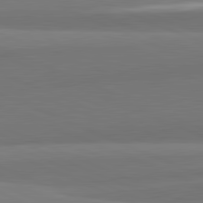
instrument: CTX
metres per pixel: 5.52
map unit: lApd
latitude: 82.1388
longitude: 150.8975
